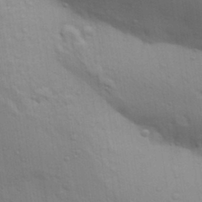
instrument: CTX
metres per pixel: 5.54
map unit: Aa
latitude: 30.8380
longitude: -147.3104
